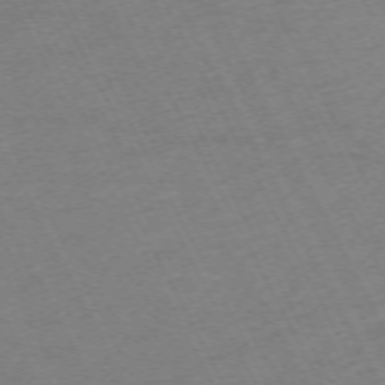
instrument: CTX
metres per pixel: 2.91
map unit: Hpe
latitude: -71.1053
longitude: 9.3887
